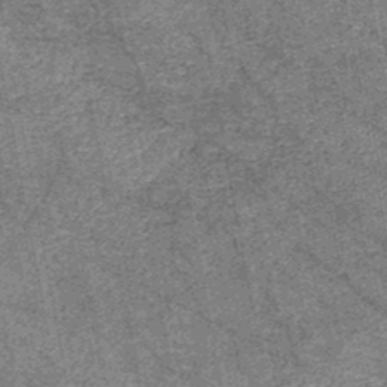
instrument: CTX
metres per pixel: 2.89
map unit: HNb
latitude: -45.3132
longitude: 53.3131
